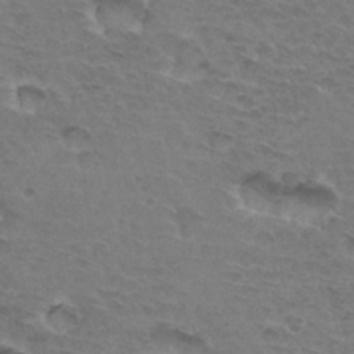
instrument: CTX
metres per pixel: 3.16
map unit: Hto
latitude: 33.5371
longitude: -45.7449
